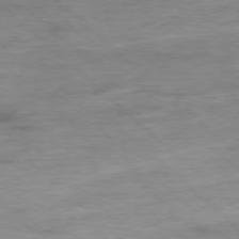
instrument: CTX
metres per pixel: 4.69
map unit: Ap
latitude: -78.0661
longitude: -88.4601
